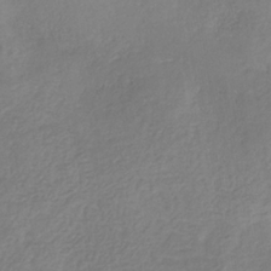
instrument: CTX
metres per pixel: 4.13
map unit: HNb
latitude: -33.1243
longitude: 55.9367
